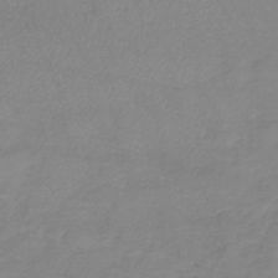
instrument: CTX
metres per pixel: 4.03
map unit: lHb
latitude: -41.0297
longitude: 74.2929
